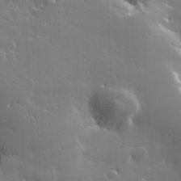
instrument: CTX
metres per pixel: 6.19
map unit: Hve
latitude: 28.3467
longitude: 144.6330
